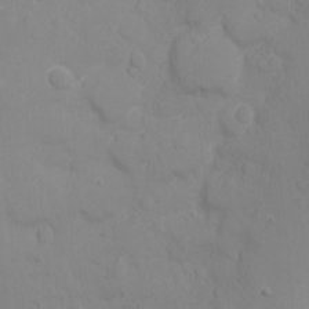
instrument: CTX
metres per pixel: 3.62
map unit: Nhu
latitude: -11.6722
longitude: -37.9717
